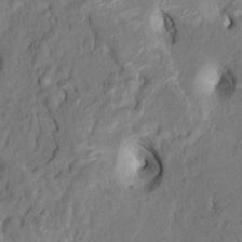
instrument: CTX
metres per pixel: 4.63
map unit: HNhu
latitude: 7.6883
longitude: -3.5560
